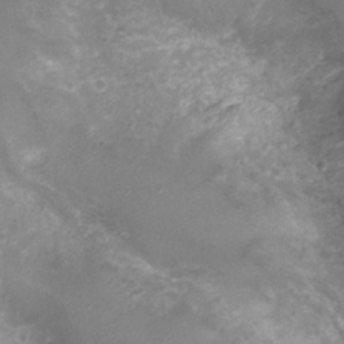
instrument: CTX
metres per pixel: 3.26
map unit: Nhu
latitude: 3.7638
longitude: -15.8584
